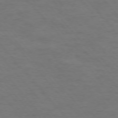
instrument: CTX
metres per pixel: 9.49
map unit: Ap
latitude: -76.2739
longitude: -61.7827
